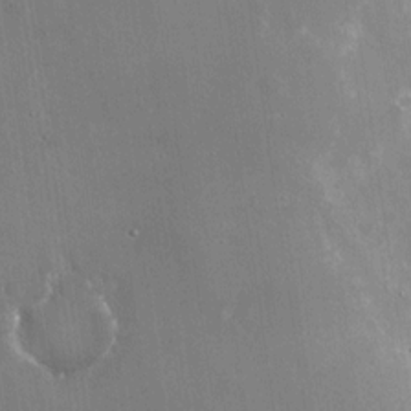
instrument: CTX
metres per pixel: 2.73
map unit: Nhu
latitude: -28.5007
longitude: -80.3656
